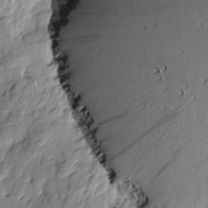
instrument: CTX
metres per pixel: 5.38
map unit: Htu
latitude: -4.7841
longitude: 179.2187
